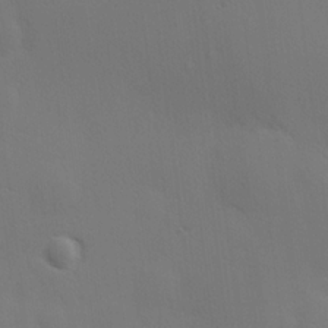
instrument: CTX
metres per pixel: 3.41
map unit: Hve
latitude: 18.9702
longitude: 150.7841
